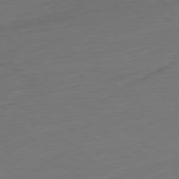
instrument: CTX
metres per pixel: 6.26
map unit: Ap
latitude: -78.3117
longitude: -79.0270
